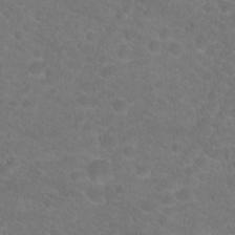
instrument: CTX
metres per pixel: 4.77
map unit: Hto
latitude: 19.2348
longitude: -38.0633
